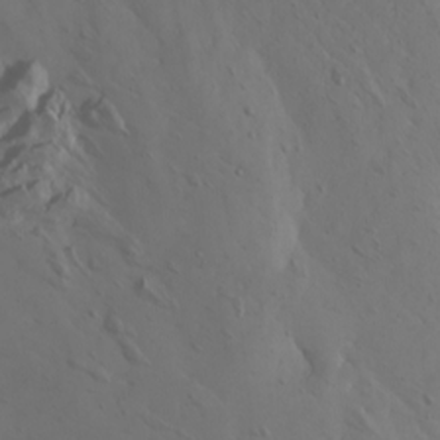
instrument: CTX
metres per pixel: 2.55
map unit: Nhu
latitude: -6.8408
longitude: -66.1011
